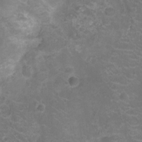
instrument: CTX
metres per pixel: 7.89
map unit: Ht
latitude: -5.6533
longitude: -19.1025
